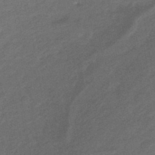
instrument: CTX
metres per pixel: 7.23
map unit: HNhu
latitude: -45.5588
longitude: 91.0487
